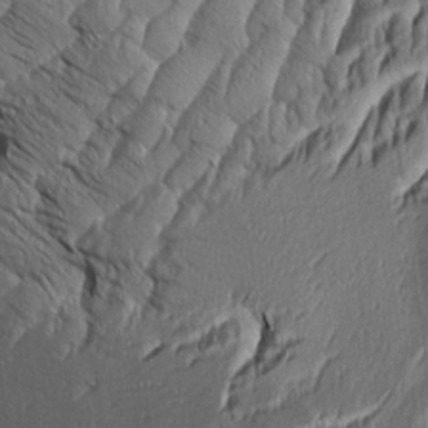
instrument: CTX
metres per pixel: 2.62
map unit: Aa
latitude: 8.8758
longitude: -132.1767
